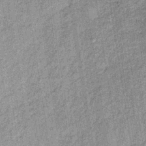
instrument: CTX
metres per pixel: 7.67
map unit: lHb
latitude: -36.7652
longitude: 64.0283
